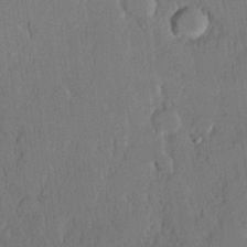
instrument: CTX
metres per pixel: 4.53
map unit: lHvf
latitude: 20.1767
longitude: 146.2739
